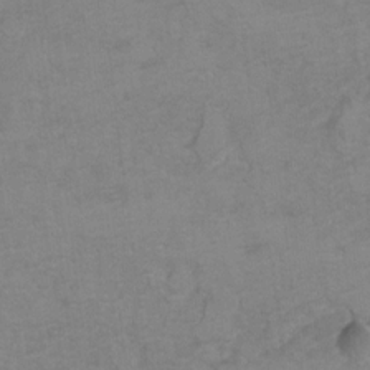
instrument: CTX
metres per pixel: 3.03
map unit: Hto
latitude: 7.1025
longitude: -35.1403
